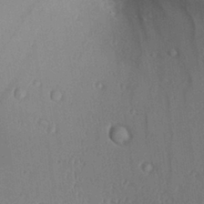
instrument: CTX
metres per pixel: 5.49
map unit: Aa
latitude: 28.8380
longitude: -137.2915
